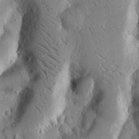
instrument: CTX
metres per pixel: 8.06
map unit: Nhu
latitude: 15.4049
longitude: -77.7260
